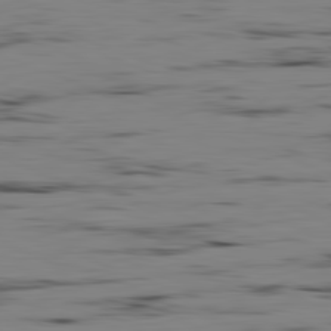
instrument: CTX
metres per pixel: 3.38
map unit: Ap
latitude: -82.1984
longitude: -74.8947
